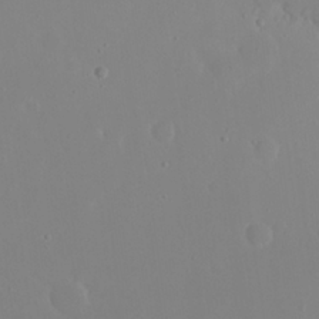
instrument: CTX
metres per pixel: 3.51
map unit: eHh
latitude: 23.7638
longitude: -66.3656
